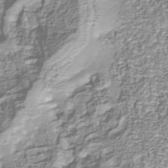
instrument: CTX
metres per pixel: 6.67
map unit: Nhu
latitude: -39.2187
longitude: -82.5167
